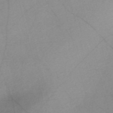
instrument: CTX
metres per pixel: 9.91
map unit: Nve
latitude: -57.2943
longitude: 61.0864
